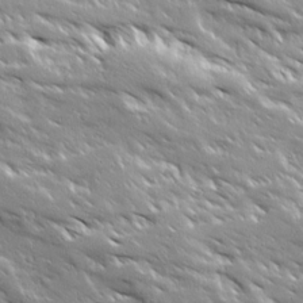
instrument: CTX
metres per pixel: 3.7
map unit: Ave
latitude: 19.2159
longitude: -136.8191
